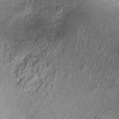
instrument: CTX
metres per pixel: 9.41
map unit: Ht
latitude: -1.5966
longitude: -16.5168
